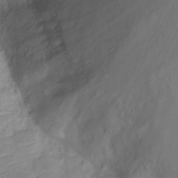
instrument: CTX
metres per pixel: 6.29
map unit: Ht
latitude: -10.2362
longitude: -23.4237
